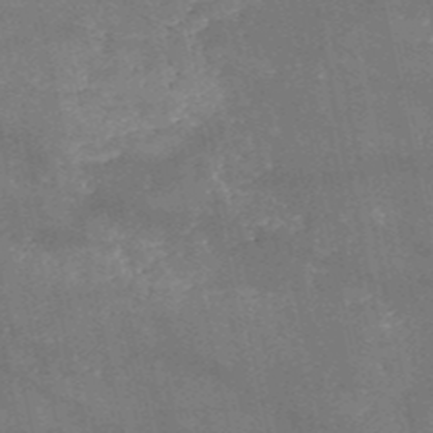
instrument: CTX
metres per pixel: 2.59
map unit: HNb
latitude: -52.0472
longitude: -40.3089
